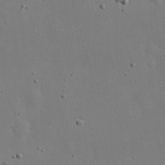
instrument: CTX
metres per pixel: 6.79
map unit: eHh
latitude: 19.9150
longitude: -71.8016
